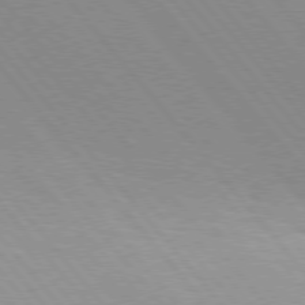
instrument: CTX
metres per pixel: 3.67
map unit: Hpe
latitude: 76.2333
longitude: -153.2915
